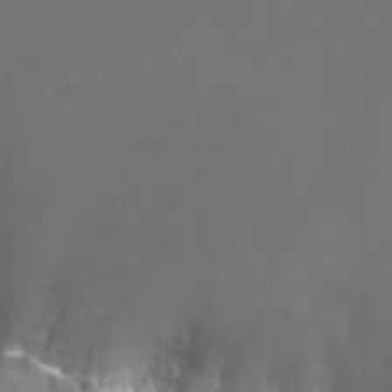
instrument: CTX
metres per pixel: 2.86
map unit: Nhu
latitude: -8.0283
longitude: -73.8583
